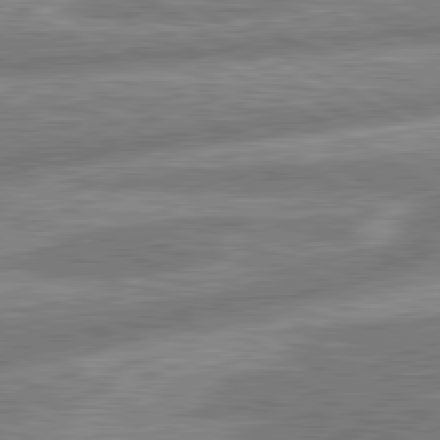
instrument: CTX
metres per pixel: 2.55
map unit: lApd
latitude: 80.6113
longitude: -165.3482
